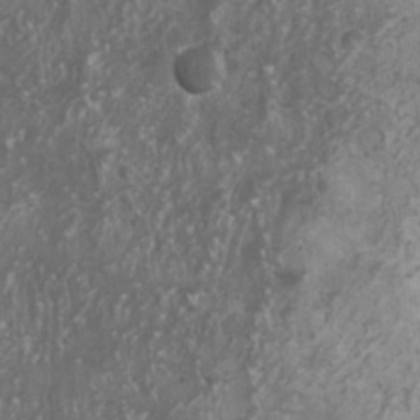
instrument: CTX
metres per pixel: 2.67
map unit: HNhu
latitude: 1.4426
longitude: 4.2739
